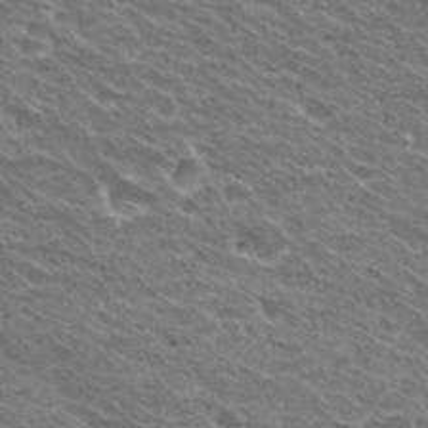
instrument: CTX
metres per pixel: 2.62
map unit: Hto
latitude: 30.8002
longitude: -42.8758
